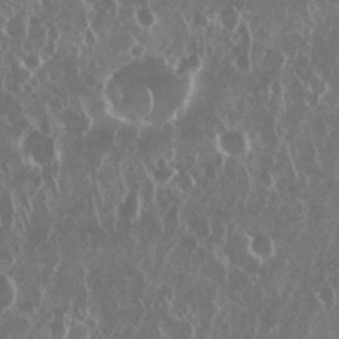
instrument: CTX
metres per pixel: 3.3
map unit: Nhu
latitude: 28.8380
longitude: -63.3860
